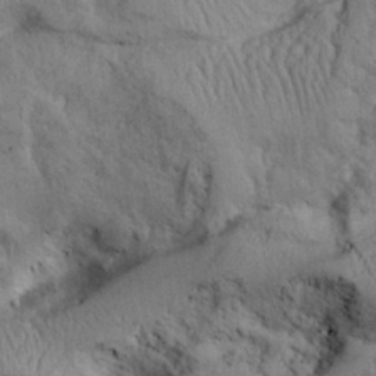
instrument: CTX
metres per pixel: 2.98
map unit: Aa
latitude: 28.1011
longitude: -134.4412
